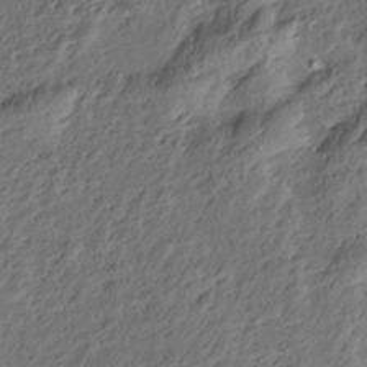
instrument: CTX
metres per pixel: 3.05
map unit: Nve
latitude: -7.0675
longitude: 174.5195
